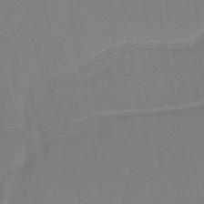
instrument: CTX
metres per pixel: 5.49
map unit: HNb
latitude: -45.7478
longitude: -42.7435
